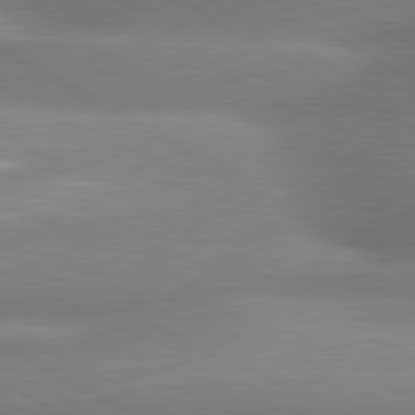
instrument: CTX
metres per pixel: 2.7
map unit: lApd
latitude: 80.5168
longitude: -163.0270
